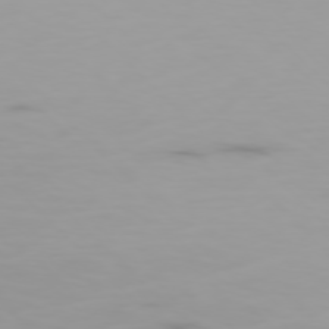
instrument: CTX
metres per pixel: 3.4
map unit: Ap
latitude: -77.5210
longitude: -62.7247
